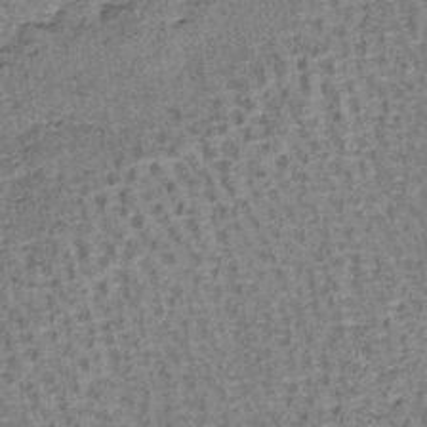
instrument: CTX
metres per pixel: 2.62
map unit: lHb
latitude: -40.9353
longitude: 58.1038
